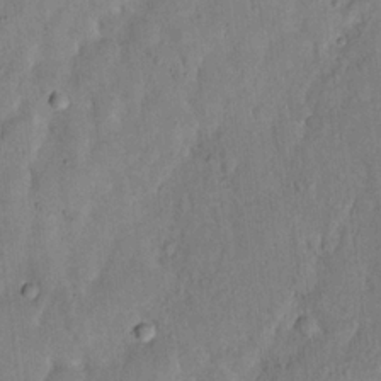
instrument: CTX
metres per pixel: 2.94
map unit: eHh
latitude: 19.0458
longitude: -62.2145
